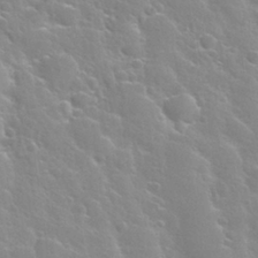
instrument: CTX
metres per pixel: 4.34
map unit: Nhu
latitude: 28.4601
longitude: -53.4427
